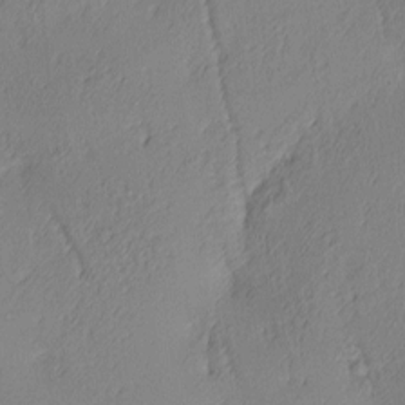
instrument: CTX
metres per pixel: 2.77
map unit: lAa
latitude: 4.1389
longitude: -116.1389
